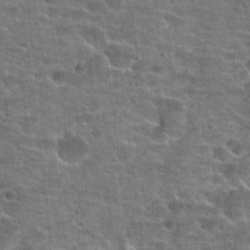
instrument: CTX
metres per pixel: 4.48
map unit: Hto
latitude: 21.1592
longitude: -43.7828
